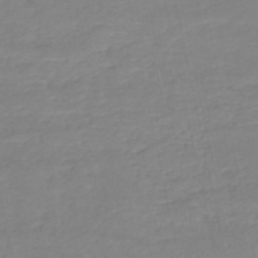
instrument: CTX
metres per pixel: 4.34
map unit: eHh
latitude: -52.6896
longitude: -24.7435
